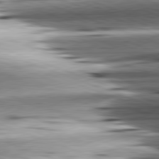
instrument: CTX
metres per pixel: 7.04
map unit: lApd
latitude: 81.5938
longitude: -151.7071
